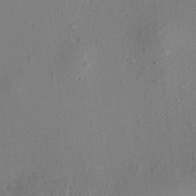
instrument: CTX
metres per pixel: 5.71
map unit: HNhu
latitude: 7.6127
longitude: 14.8219
